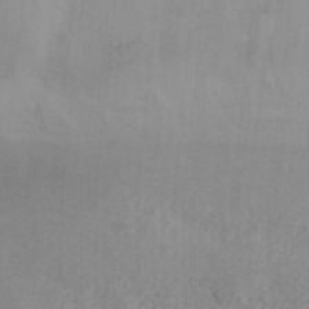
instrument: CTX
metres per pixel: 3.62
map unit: ANa
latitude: 40.5923
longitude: 34.4251
